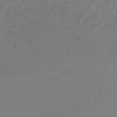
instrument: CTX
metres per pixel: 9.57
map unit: lHb
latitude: -45.2565
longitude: 70.8597
